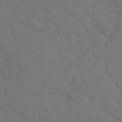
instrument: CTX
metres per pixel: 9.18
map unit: Aa
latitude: -11.4832
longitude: -68.2900
